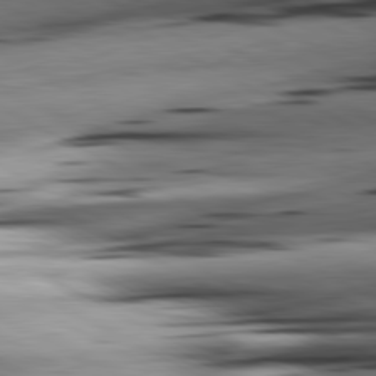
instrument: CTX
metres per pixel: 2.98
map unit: lApd
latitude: 81.0269
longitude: -162.5168
